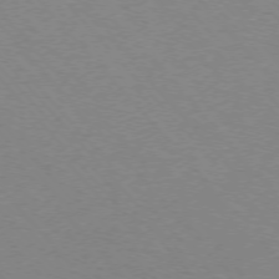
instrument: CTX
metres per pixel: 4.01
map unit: Ap
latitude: -75.8045
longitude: -63.2537
